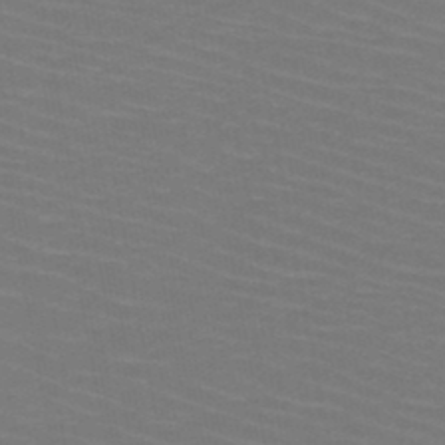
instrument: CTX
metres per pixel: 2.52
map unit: HNb
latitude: -47.8044
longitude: -45.4426
